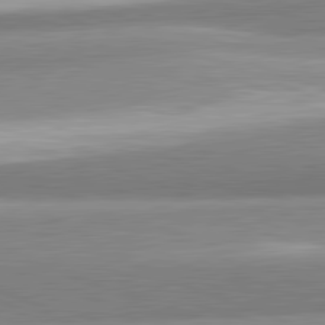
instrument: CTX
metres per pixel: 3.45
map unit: lApd
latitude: 82.0822
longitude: 179.8233
